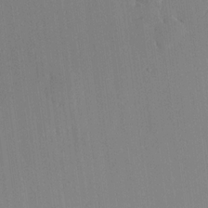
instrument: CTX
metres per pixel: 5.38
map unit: lHvf
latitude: 18.4223
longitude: -112.6490
